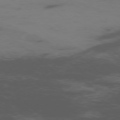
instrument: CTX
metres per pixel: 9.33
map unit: Ap
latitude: -76.9164
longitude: -67.0836
